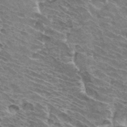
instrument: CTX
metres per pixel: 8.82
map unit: Hto
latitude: 32.3845
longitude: -42.5168
